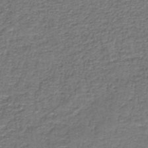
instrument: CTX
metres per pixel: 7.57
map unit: HNb
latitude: -37.1998
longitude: 51.0297
